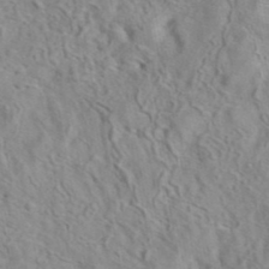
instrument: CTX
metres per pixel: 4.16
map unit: eAb
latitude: 41.1970
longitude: 105.3698
